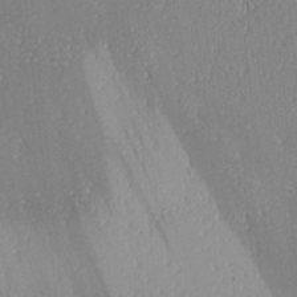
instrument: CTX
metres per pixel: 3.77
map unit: lAa
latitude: 1.7260
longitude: -115.9906
